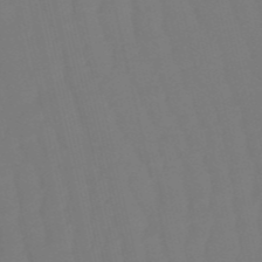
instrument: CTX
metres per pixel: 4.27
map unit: eHb
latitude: -50.7085
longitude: 76.7841
